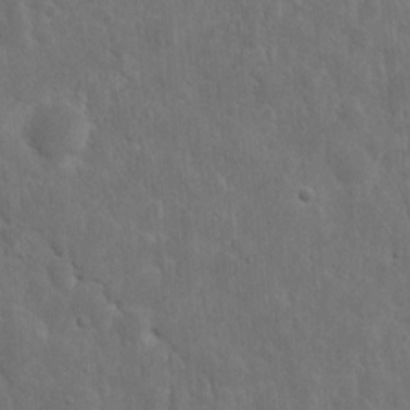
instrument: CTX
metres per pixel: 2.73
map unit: eHh
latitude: 10.7624
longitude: -72.8947
